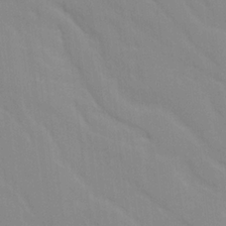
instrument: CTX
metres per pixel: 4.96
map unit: Ave
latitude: 21.9528
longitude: -134.3845
